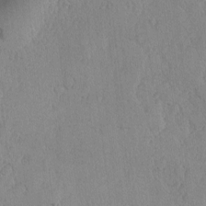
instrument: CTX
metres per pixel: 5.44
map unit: lAvf
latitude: -5.9367
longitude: -115.0080
